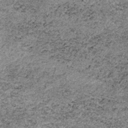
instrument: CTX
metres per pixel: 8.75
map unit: lHb
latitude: -37.5021
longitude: 66.6897
